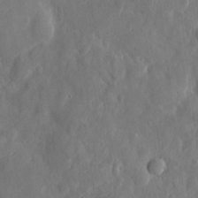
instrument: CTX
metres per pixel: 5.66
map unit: eHh
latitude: 7.3293
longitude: -72.7247
